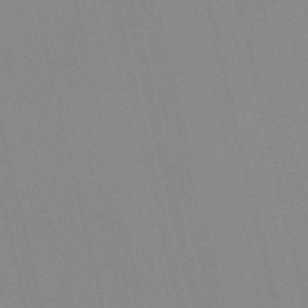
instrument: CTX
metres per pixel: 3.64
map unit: Nve
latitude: -57.5966
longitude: 60.9164
